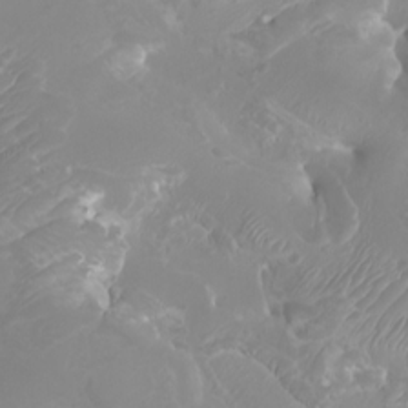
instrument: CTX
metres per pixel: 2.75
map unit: Htu
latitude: -6.8597
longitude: -74.6679
